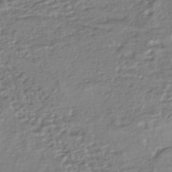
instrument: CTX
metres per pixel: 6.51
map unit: HNhu
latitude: -44.7085
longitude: 96.8219
